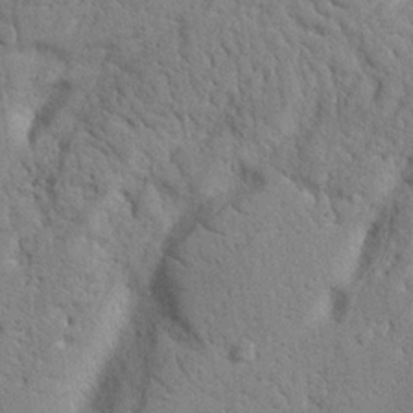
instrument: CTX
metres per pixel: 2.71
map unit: Nhu
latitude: 20.7058
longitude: -76.5168
